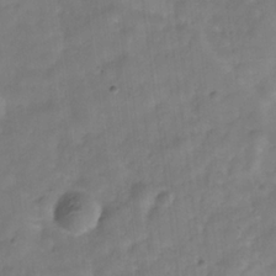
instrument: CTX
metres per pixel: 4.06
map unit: Hve
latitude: -32.1417
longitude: 92.7085
